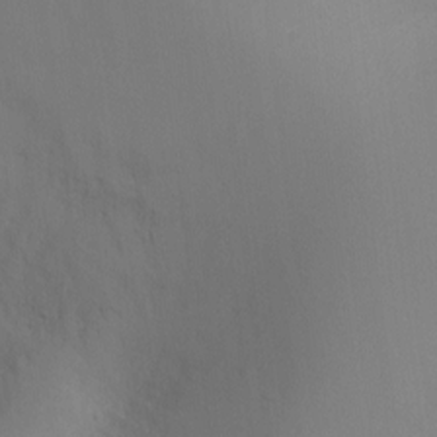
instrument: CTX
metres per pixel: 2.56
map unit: Ht
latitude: -5.1431
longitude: -25.6693
